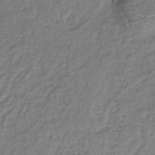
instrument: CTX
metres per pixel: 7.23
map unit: lHb
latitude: -37.1242
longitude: 59.2942
